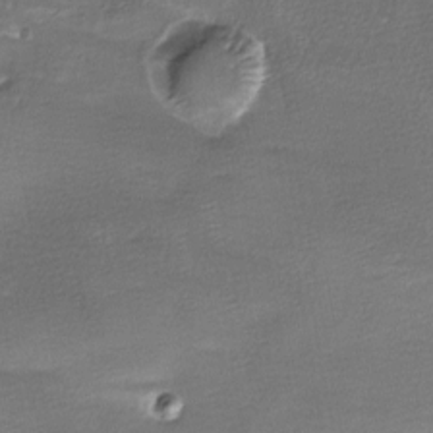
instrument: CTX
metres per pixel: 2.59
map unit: Ave
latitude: -7.5399
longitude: -122.8947
